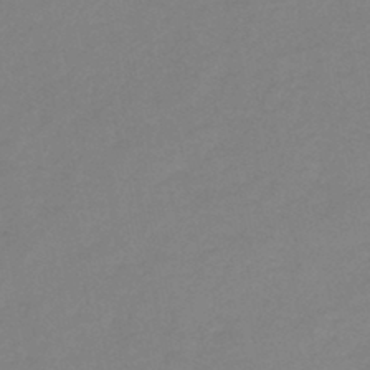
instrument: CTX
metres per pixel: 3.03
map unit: HNb
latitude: -46.4440
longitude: -35.7638
